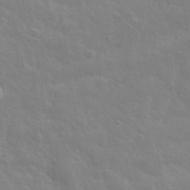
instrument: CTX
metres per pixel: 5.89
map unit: eHh
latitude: 32.4034
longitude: -70.2900
